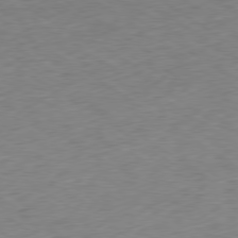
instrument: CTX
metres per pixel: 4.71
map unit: Hpe
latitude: -79.2942
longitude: 10.4629
